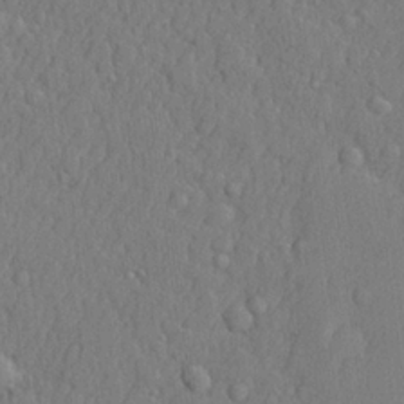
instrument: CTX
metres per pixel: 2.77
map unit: lHvf
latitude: 22.7057
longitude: 142.4817
